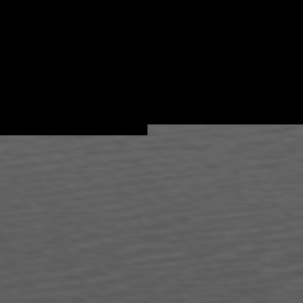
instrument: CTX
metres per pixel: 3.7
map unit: Hpe
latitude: 75.4238
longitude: -146.4790
